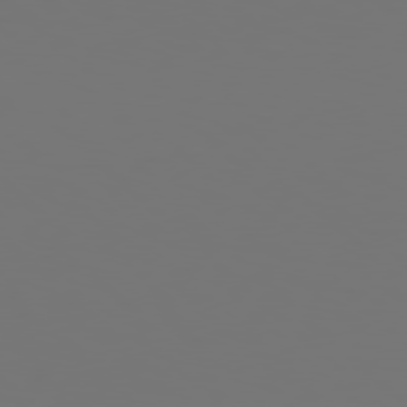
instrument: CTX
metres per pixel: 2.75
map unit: Hpe
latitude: 78.1578
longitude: -177.0080
